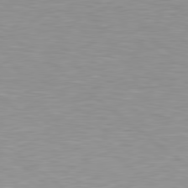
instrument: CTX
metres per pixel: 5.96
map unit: lApd
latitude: 79.3860
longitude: -88.9892
